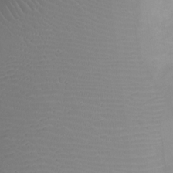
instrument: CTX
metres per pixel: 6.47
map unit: Ht
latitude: -2.5195
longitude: -16.6302
